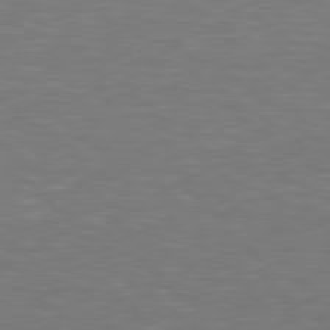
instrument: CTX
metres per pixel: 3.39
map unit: lApd
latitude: 79.1026
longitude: -90.7057
